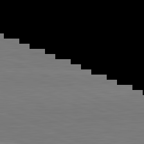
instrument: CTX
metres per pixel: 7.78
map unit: lApd
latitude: 82.2711
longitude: 166.8975
